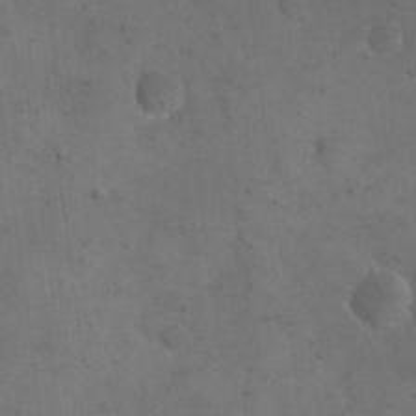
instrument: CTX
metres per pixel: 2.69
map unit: eHh
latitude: 19.4048
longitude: -63.8584
